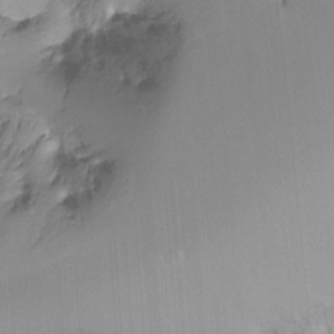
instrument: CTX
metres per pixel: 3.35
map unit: Ht
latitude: -11.7289
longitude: -46.6491
